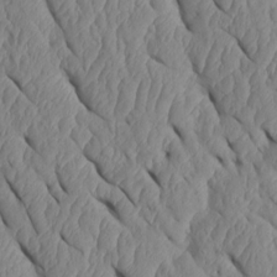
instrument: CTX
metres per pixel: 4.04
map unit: Htu
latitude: 1.9339
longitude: 148.4629
